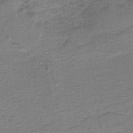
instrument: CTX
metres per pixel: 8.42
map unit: lHb
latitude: -41.3132
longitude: 53.2753
